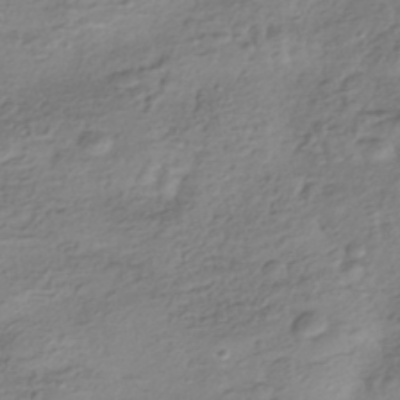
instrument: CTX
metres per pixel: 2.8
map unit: HNhu
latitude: -41.5588
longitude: 99.9367
